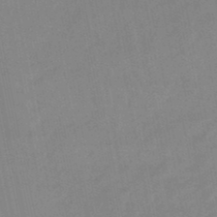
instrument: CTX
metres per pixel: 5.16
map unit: lHb
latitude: -48.2173
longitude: 75.3888
